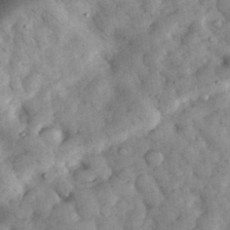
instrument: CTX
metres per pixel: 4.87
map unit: eHh
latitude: 35.4804
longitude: -68.7435
